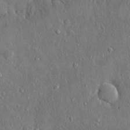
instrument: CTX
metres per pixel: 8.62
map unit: eHh
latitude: 14.6680
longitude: -68.4034
